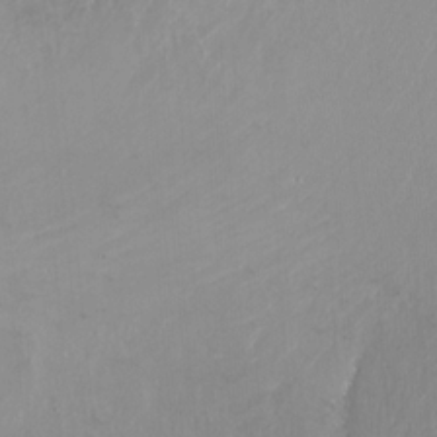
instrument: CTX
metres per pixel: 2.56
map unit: Ht
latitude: -15.5210
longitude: -41.4993
